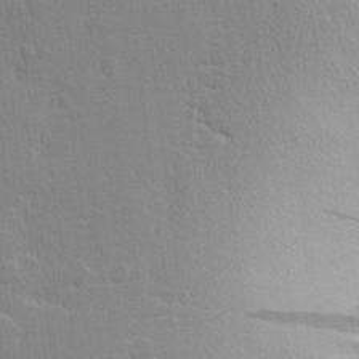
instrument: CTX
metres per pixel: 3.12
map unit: lHvf
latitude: 22.0633
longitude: 141.4643
